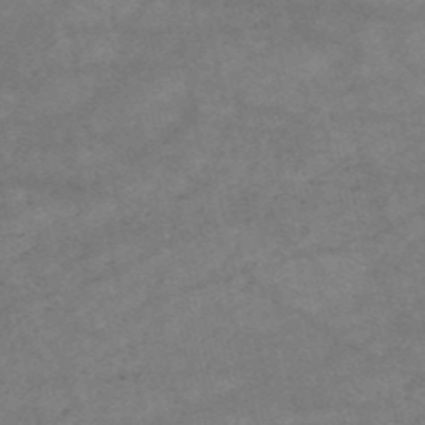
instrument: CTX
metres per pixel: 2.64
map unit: HNb
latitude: -53.9556
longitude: -41.6693
